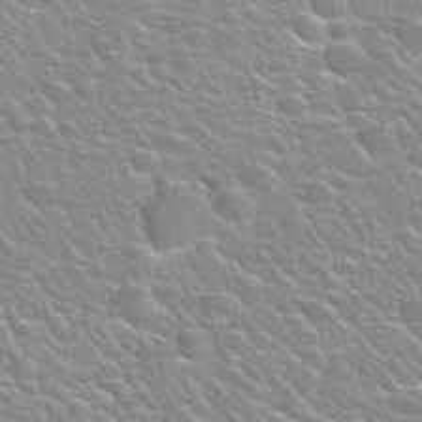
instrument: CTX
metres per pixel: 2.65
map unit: Nhu
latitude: 28.1011
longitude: -53.1214
